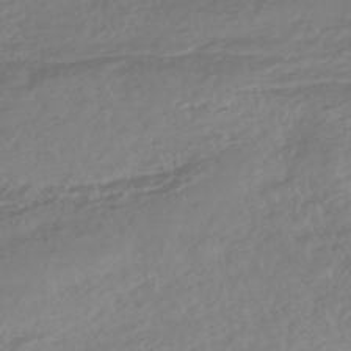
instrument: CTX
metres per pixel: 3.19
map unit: HNhu
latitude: -45.7478
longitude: 99.3321
